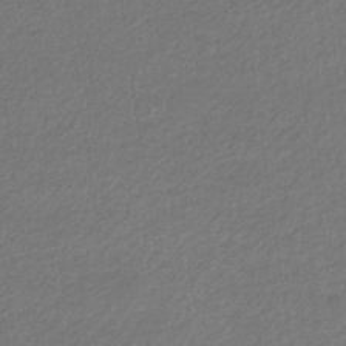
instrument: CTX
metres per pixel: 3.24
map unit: eHb
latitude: -32.7275
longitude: 70.4440
